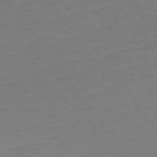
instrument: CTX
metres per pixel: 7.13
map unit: Ap
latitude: -74.0472
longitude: -83.7260
